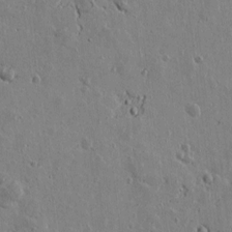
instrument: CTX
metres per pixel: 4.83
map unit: Htu
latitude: 1.0080
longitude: -178.0633
